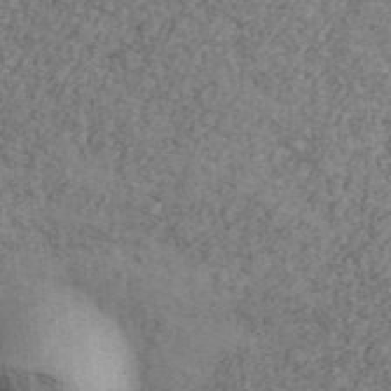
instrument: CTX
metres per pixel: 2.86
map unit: Ave
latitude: 41.8016
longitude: -110.4601
